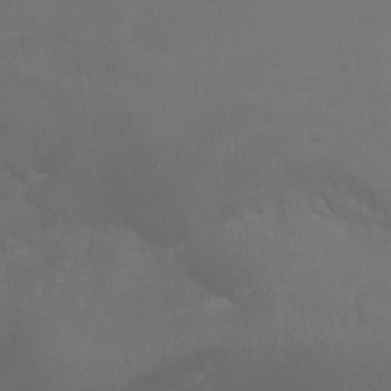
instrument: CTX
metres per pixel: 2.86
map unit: Nhu
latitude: 25.0080
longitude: -53.9339
